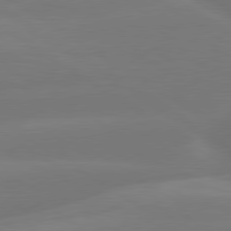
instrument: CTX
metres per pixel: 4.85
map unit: lApd
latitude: 79.8017
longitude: -150.1389
